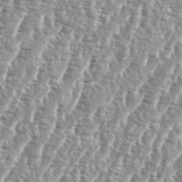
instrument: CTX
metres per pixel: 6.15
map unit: eHh
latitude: 35.1214
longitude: -135.3859
